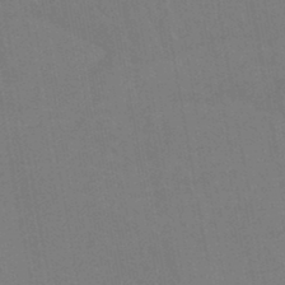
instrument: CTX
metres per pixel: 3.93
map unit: lHb
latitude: -45.2187
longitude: 67.5966
